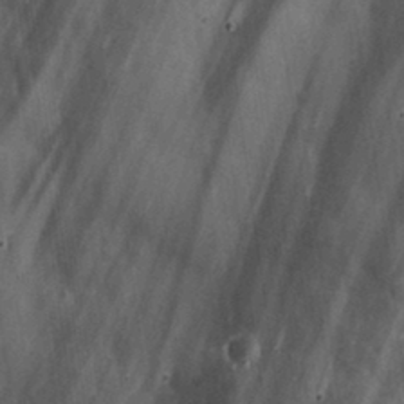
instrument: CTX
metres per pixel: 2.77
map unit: lHvf
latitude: 17.5749
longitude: -114.1955
